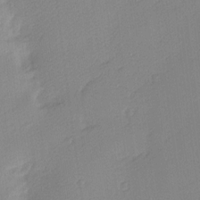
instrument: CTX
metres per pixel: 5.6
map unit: Nhu
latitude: 1.4048
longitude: -75.5371
